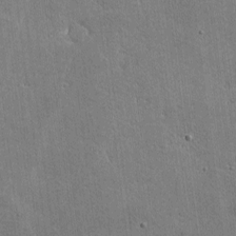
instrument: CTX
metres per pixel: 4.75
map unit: lHvf
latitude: -9.3132
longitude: -101.1970
